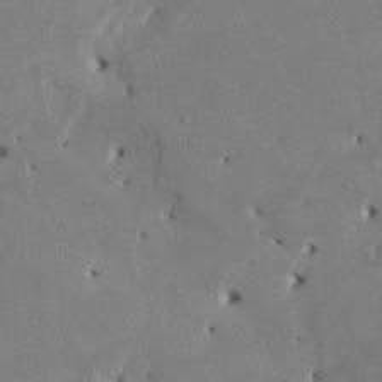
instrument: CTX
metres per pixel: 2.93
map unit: HNhu
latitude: 2.6679
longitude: -5.1970
